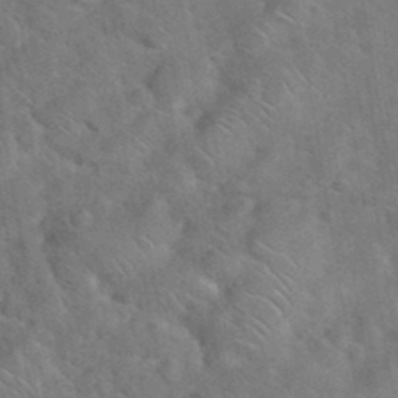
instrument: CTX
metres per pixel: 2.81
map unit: eHh
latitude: 37.9528
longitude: -65.0836
